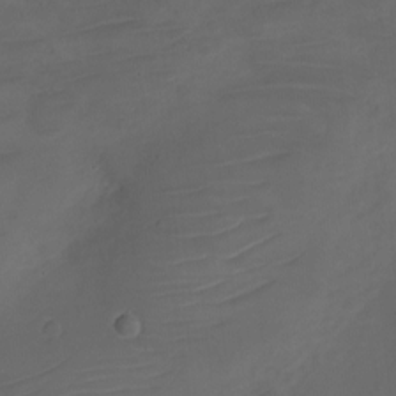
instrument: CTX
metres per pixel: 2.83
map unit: Nhe
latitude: -19.4832
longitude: 144.9164
